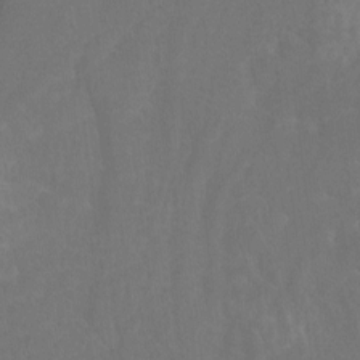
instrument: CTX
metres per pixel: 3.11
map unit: Htu
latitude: -10.6707
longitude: -73.4615
